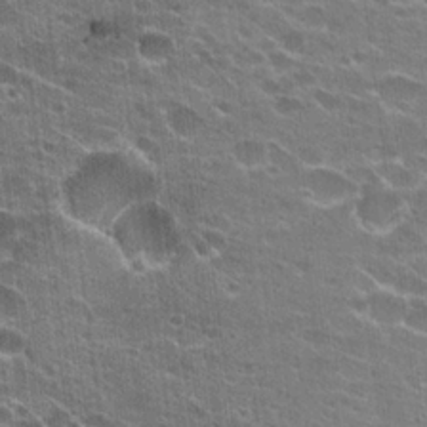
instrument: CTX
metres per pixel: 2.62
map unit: Hto
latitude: 23.5749
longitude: -42.8758
